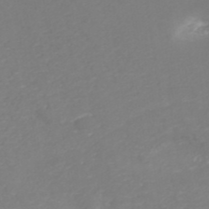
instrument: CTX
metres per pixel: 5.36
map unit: ANa
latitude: 40.7813
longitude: 25.4076
